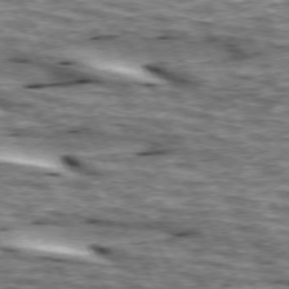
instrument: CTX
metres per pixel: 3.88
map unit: lApd
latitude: 73.8584
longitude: -54.9891
